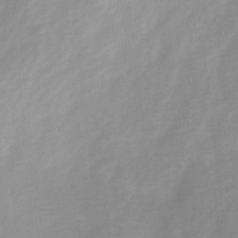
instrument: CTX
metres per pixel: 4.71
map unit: Ave
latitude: 1.7827
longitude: -112.2900
